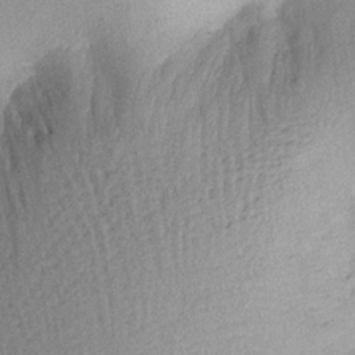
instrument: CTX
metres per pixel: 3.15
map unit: Aa
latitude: 19.3670
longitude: -144.3845
